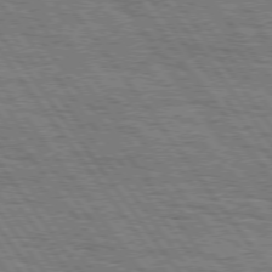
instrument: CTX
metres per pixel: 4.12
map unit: Hpe
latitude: 75.1403
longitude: -152.4034
